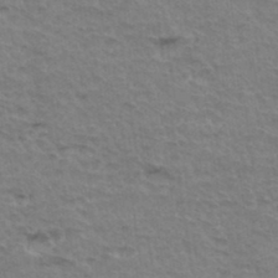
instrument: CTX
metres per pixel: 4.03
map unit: Hto
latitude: 35.0080
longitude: -46.2523
